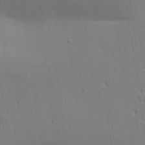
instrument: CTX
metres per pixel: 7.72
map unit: Aa
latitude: 27.3293
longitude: -130.4601
